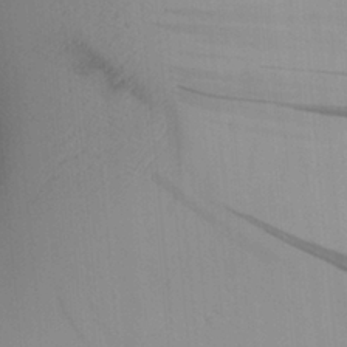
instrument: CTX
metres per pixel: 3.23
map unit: Aa
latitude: 28.0633
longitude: -131.8017
